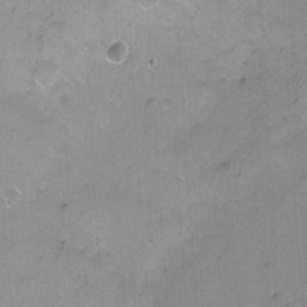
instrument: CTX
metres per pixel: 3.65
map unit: Nhu
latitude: -7.8044
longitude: -43.5938
